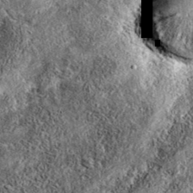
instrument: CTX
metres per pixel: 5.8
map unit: eAb
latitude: 36.7246
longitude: 108.7274
